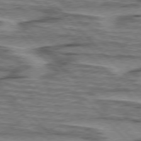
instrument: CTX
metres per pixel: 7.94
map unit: lApd
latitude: 76.5356
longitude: -77.7449
